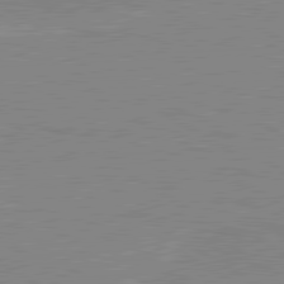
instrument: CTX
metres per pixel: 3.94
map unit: lApd
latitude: 80.2711
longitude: 123.0865
